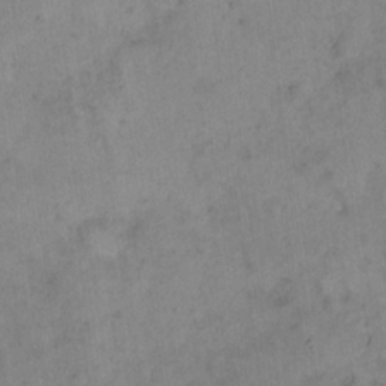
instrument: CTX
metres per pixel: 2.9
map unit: eHh
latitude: 20.9514
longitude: -61.0080
